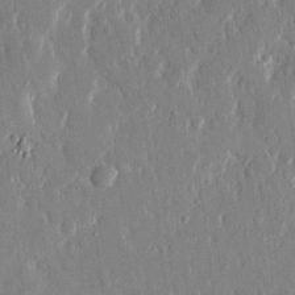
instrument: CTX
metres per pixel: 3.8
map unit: eHh
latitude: 13.1781
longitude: -70.0444
